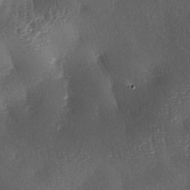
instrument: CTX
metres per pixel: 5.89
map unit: lAa
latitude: -3.9367
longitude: -128.9702
